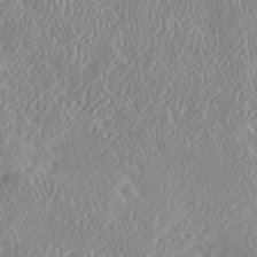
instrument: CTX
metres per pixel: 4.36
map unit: Ave
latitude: 18.0255
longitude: -137.6883
